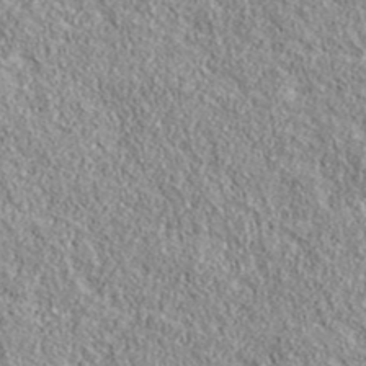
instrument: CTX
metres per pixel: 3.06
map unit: eHh
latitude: 43.0836
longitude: -88.8191
